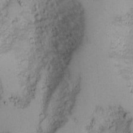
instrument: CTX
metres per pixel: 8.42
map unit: Nhu
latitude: -4.9730
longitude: -86.1955
